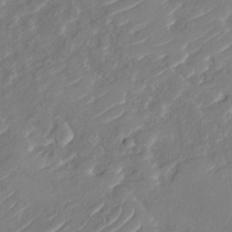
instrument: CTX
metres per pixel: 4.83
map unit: Nhu
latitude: -29.8045
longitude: -72.3846
